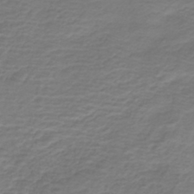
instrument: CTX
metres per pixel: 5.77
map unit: HNb
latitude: -43.1431
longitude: 52.4440
